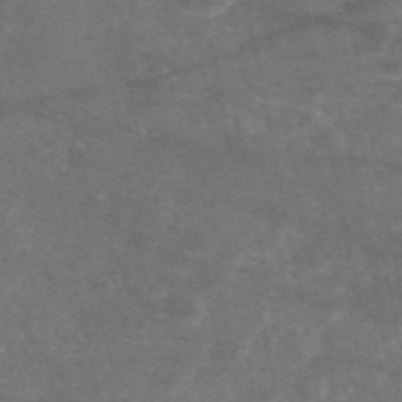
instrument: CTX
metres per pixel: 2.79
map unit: eAb
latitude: 47.5183
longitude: 120.1228
